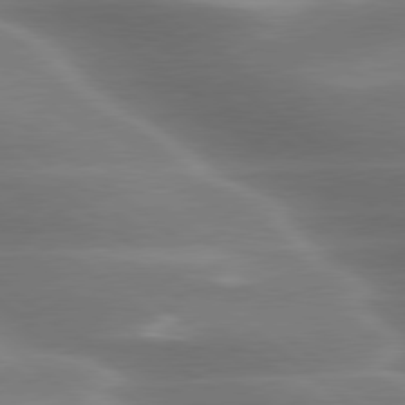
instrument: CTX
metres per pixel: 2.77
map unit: lApd
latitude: 79.7450
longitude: -117.9150
